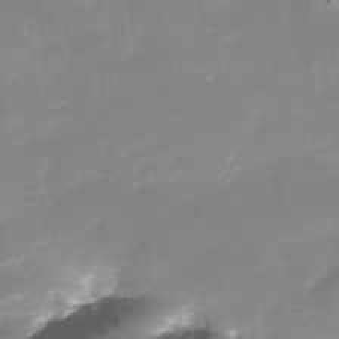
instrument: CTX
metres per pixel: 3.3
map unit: Nhu
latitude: -29.7100
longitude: -64.3089
